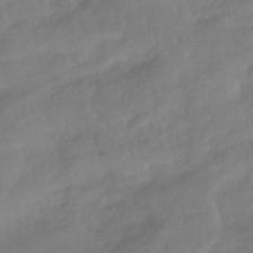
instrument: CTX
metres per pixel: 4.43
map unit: HNhu
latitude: -41.8989
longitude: 92.9920
